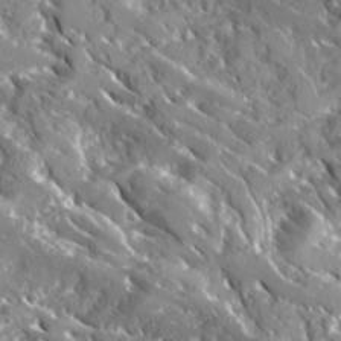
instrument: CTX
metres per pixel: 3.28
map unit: Ave
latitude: 16.6868
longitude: -130.4790
